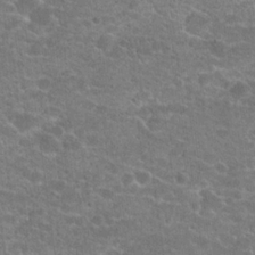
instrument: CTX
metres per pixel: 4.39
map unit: Hto
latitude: 20.8002
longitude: -43.1592
